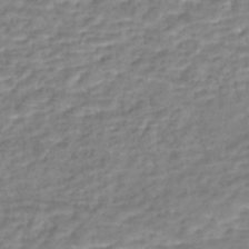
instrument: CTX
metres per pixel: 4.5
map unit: Nhe
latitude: -46.4251
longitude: 152.1794
